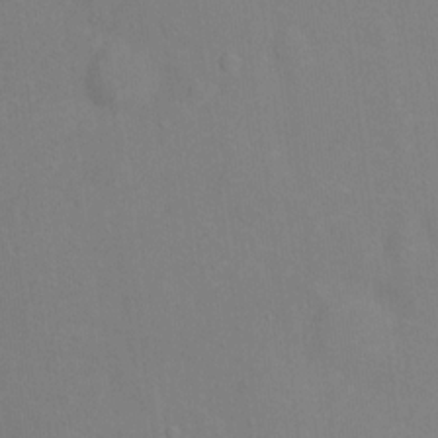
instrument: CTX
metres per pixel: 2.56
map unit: Ht
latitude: 13.1781
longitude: -41.0647
